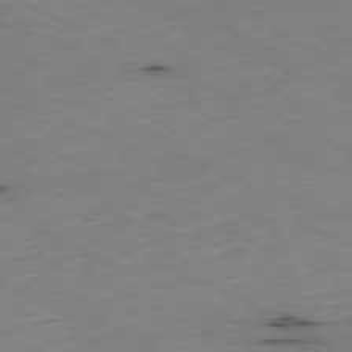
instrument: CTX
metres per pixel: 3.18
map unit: Ap
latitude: -80.0661
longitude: -67.8016
